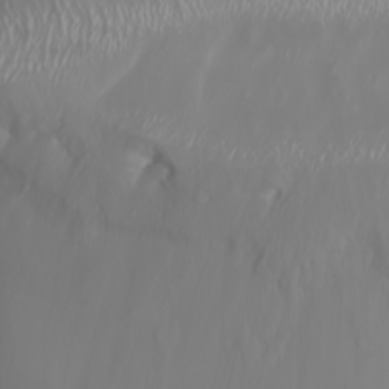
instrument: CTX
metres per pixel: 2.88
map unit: Nhu
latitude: -6.8030
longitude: -89.3482
